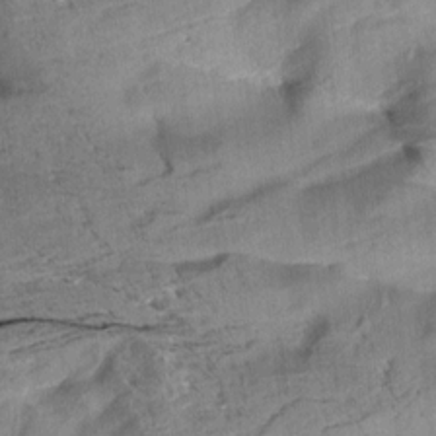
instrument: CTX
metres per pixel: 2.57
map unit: Aa
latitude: 10.8002
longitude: -141.4993
